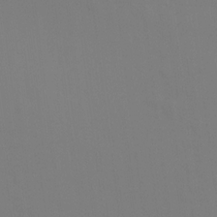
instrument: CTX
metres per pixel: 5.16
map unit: HNhu
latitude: 13.3482
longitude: 13.1809
